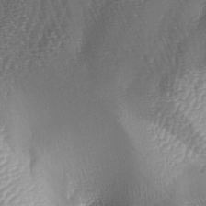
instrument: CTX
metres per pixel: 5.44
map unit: lAa
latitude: -5.0108
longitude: -129.0647
